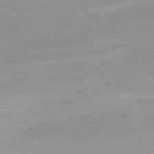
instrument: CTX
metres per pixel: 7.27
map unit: Ap
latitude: -77.7856
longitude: -67.4993
